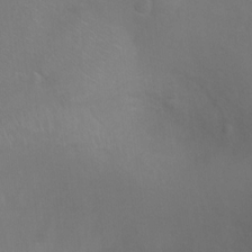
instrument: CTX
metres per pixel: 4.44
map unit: Ht
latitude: 1.9906
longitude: -36.0444
